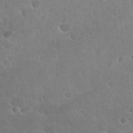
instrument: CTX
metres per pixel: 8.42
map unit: Hto
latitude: 26.8380
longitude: -36.0255
